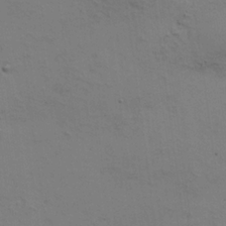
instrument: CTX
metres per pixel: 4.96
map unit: HNhu
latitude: 10.7246
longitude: 23.3132
